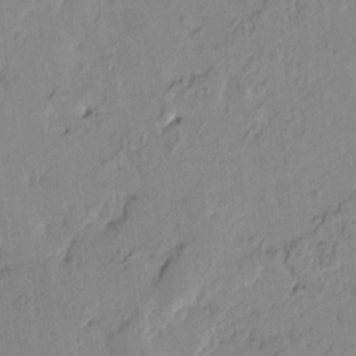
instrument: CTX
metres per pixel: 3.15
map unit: Htu
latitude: -1.6533
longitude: -176.1389
